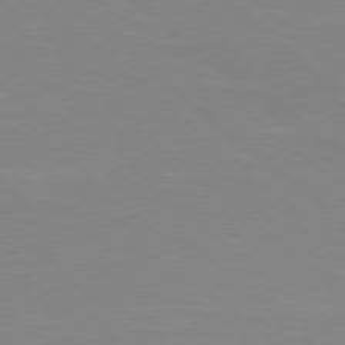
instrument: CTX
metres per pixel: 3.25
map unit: Hpe
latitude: 77.5749
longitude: -125.4048
